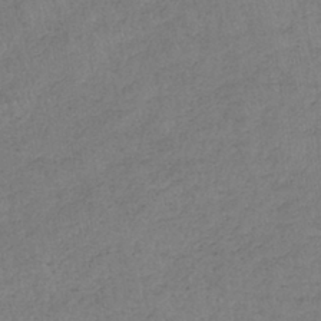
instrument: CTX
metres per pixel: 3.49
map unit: eHb
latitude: -39.6533
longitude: 76.0472
